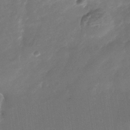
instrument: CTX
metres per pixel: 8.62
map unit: Nhe
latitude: -38.9542
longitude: -118.9702
